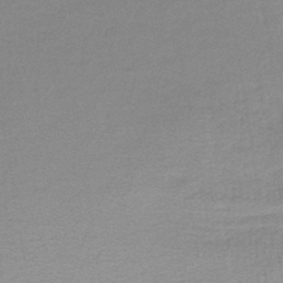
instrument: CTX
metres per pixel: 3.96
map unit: lHb
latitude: -44.0850
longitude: 58.6329
